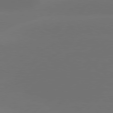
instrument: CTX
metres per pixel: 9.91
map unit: Hpe
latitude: 78.3656
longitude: -130.8758
